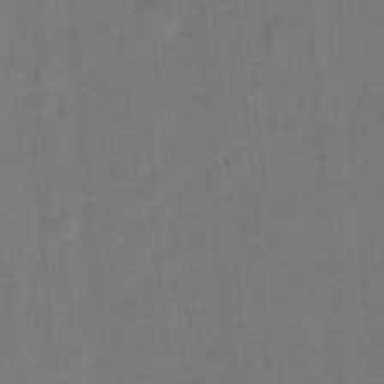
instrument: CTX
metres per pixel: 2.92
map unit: Hto
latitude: 4.7624
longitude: -31.2537
